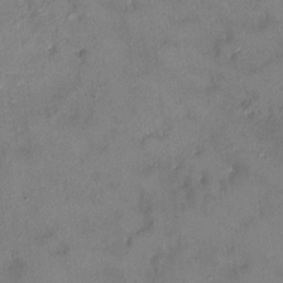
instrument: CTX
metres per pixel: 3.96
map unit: HNhu
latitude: 6.6679
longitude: 0.0661
